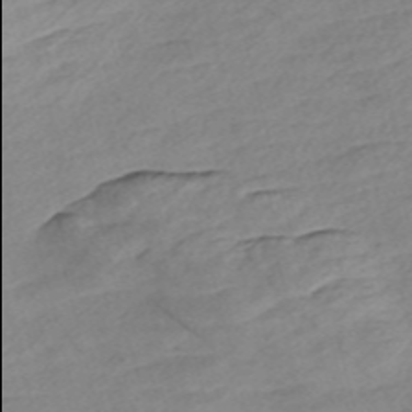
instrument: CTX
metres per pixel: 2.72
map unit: Nve
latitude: -57.2187
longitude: 54.0094
